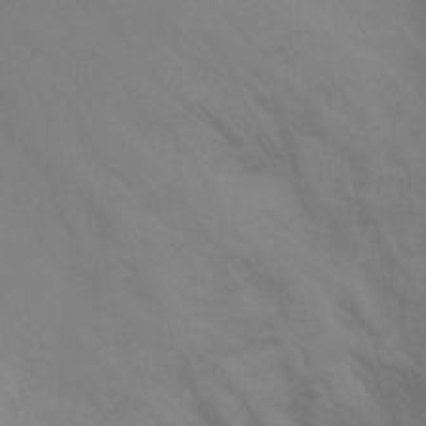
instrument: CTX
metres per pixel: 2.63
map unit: Ht
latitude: -9.7666
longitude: -32.7435
